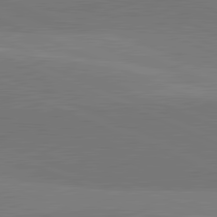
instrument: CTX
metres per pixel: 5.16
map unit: lApd
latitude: 82.1577
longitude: 138.7652
